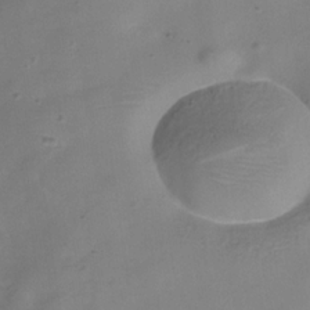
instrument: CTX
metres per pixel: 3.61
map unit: Hve
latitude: -32.6330
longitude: 93.0675
